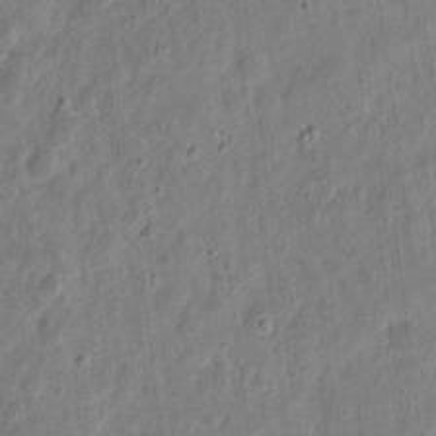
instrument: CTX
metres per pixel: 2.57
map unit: eHh
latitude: 10.2712
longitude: -73.3860
